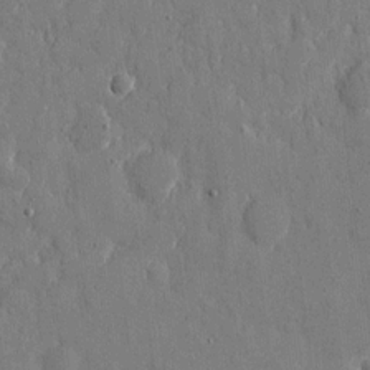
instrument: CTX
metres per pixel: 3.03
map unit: eHh
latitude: 9.0081
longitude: -69.4616
